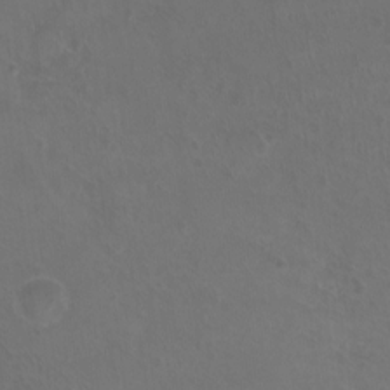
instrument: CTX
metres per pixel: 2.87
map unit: Nhu
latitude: 7.0647
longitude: -19.3481
